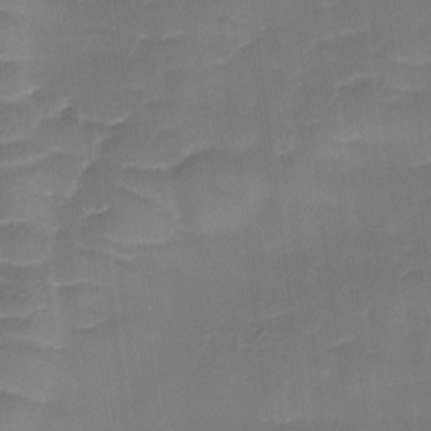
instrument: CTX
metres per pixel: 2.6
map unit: Ave
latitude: -9.0675
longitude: -122.8569
